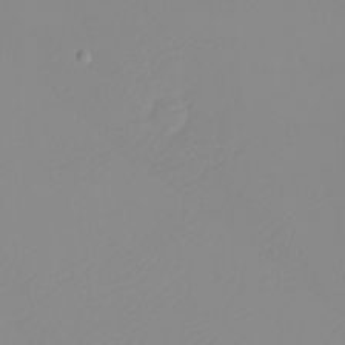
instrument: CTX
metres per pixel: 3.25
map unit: eHh
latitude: -4.3873
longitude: -80.1011
